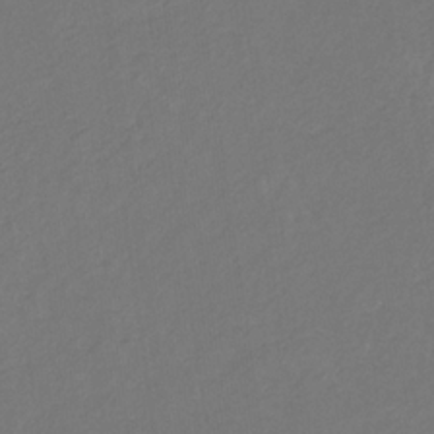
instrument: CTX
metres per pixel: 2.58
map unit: eHb
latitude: -30.5573
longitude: 68.0850
